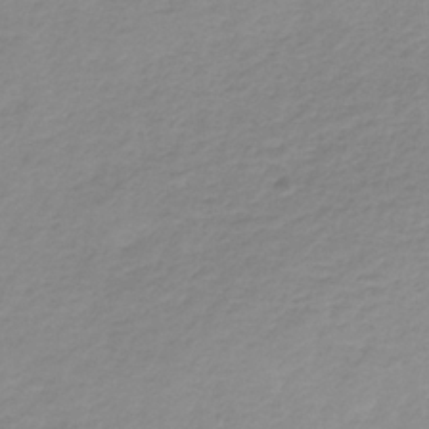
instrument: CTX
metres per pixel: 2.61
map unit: HNb
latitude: -31.5966
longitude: 62.8975
